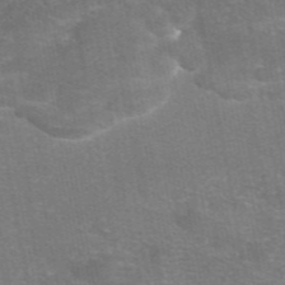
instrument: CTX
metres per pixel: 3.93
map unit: eAb
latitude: 47.3104
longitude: 105.5777
